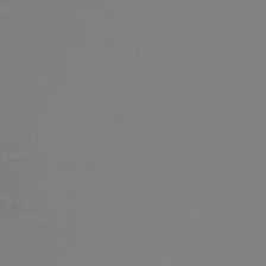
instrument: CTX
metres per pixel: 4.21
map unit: Htu
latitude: -13.2565
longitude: -49.5371
